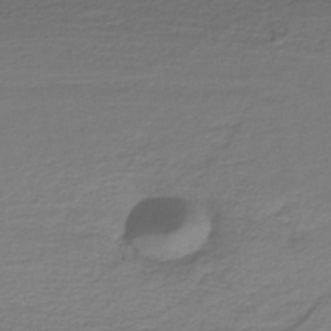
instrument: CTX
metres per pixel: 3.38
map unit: HNb
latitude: -39.0487
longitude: 53.4832
